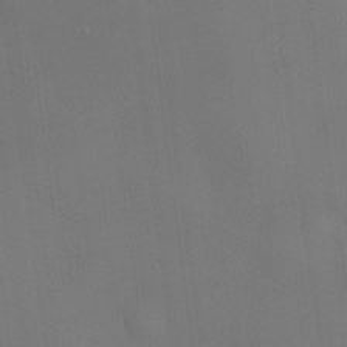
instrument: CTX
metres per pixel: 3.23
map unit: eHh
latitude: -23.5021
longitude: 15.0298
